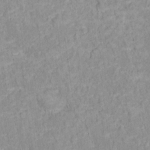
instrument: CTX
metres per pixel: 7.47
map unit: Hto
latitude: 16.1578
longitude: -36.9325
